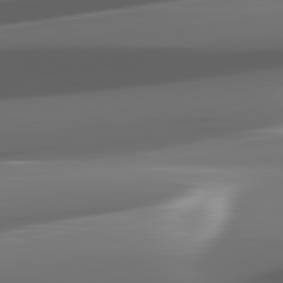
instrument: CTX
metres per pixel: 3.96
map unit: lApd
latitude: 82.2711
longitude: -148.5924
